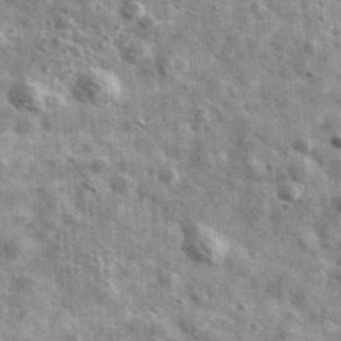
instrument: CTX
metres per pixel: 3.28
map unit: Ave
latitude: 41.0836
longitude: -106.5357
